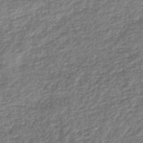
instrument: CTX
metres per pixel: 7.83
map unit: lHb
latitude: -46.1794
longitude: 73.8611
